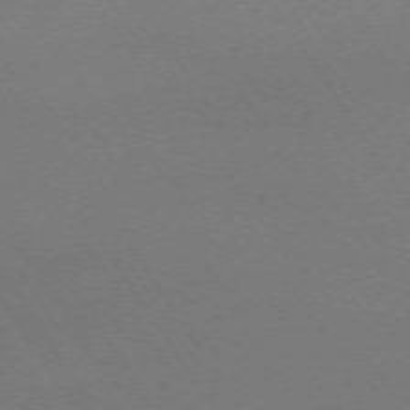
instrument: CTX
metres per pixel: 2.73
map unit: Ap
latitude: -74.0283
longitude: -72.4223
